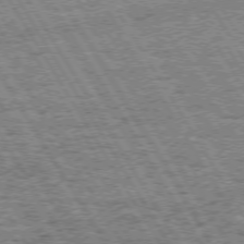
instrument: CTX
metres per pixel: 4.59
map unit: Hpe
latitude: 72.4223
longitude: -127.8395
